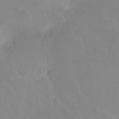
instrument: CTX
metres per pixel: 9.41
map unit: Hto
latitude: -13.5021
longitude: -41.4804
